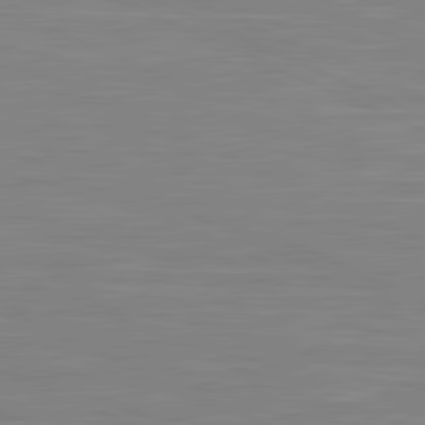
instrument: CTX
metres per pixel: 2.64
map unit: lApd
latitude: 81.3859
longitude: -168.4601
